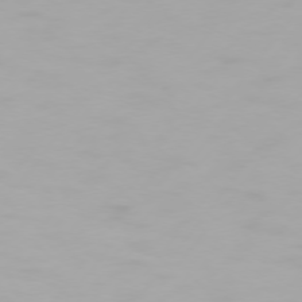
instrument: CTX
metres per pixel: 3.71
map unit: Hpe
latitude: 74.3089
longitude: -129.2915
